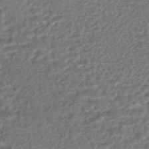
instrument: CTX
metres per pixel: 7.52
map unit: HNhu
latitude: -47.7477
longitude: 102.1606
